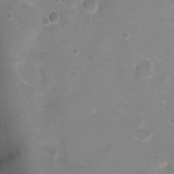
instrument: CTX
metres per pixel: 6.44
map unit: Ht
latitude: 4.7624
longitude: -21.3859
